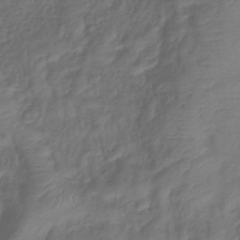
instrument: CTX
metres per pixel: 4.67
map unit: lHb
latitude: -38.8786
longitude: 75.0298
